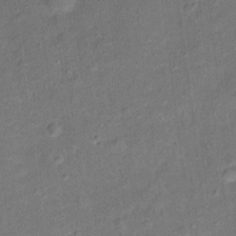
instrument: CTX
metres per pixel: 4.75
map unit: Ht
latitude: 13.7072
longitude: -39.7450
